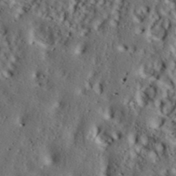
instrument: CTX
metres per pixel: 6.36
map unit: ANa
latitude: 41.0269
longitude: 52.8030
